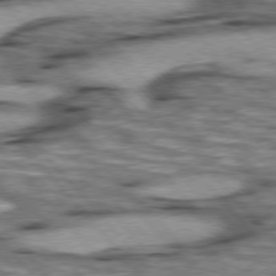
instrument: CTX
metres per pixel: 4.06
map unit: lApd
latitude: 76.3089
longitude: -49.7639
